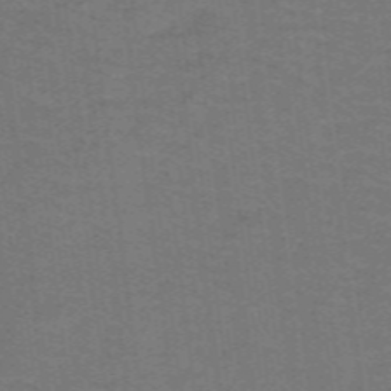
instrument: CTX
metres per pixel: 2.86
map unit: lHb
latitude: -42.5006
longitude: 54.2740
